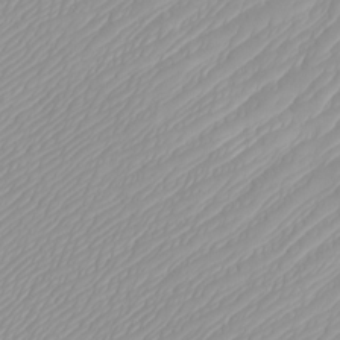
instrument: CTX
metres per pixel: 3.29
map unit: Htu
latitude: -4.0283
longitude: -72.7058
